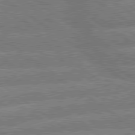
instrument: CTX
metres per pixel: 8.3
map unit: lApd
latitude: 79.7072
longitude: -160.7813
